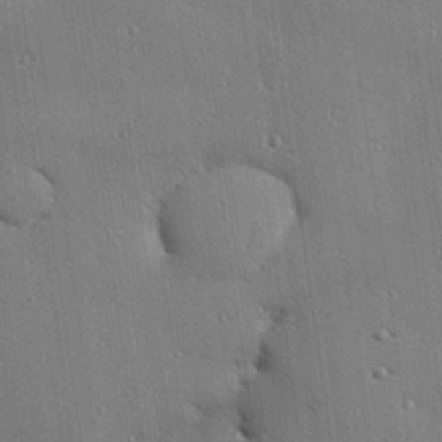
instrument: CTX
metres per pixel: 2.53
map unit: eHh
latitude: 23.6316
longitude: -89.3293
